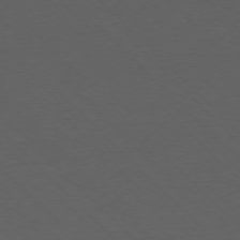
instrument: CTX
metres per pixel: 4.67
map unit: Ap
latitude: -77.1809
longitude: -85.5560
